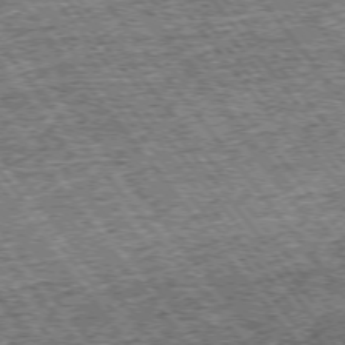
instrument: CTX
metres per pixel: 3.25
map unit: Ap
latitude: -75.1054
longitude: -91.9528
